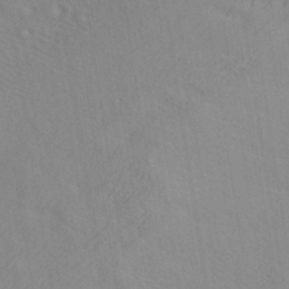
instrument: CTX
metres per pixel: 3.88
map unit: ANa
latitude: -39.1053
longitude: 95.7099
